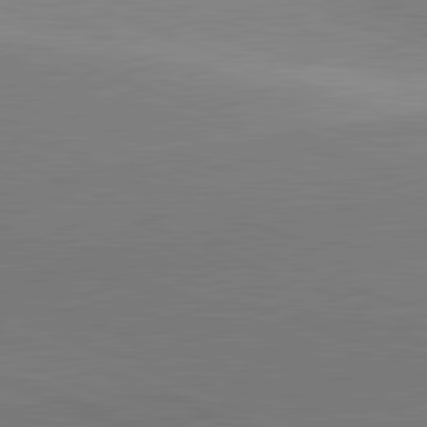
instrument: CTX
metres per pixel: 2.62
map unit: lApd
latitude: 81.8772
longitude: 136.6896
